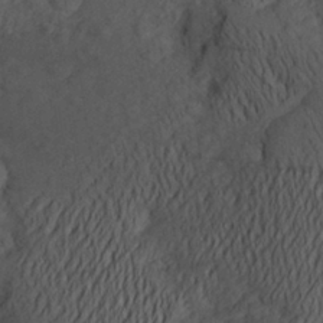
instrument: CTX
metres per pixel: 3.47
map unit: Aa
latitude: 25.5938
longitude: -147.8773
